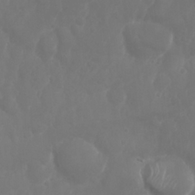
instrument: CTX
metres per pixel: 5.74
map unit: Nhu
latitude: 26.1956
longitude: -61.5371
